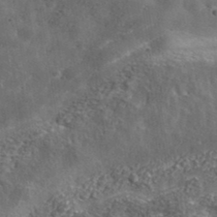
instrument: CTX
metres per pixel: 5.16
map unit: lHvf
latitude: 37.4805
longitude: -88.0822
